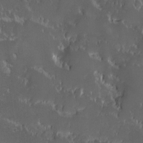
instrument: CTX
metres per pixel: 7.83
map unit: Ave
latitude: -10.2173
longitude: -117.1025
